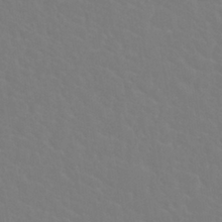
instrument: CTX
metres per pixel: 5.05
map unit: Nhu
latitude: 28.9891
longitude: -52.3656
